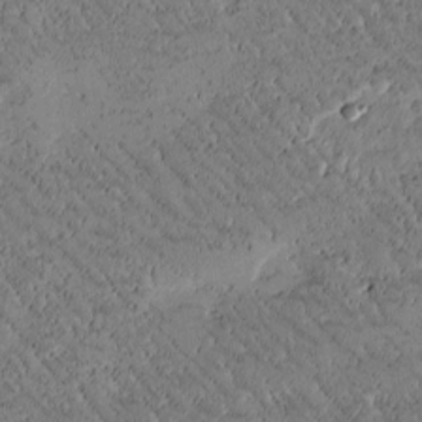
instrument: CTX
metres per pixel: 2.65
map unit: Htu
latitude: -2.1794
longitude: 176.2551
